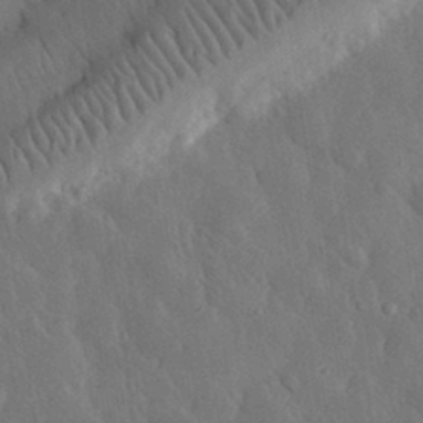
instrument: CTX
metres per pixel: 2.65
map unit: eHh
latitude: 31.1404
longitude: -78.5735
